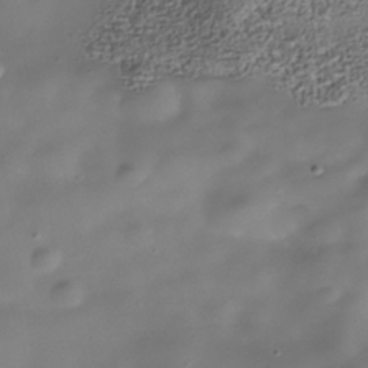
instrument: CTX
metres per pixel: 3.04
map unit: Nhe
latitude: -38.7274
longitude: -118.2333
